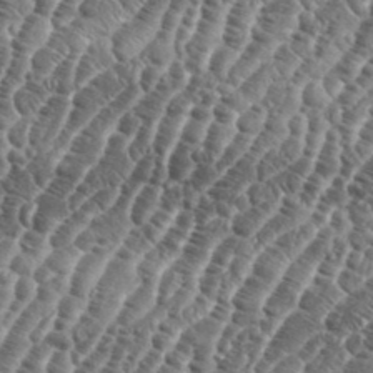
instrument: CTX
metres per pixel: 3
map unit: eHh
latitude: 36.7435
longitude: -136.8002
